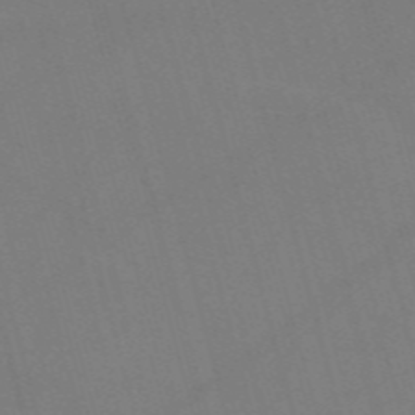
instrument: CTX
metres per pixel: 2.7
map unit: Nve
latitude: -58.3873
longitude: 62.1794
